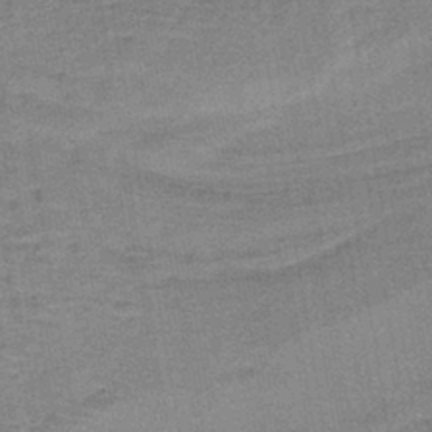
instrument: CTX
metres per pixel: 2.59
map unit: lHb
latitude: -40.8219
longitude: 59.6343
